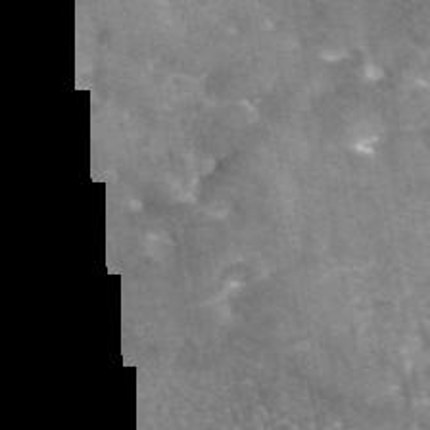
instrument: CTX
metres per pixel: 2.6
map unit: eAb
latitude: 45.6694
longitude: 123.5210
